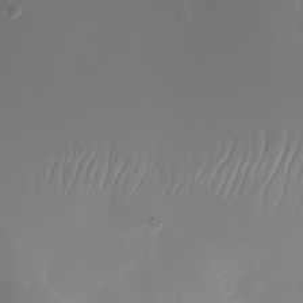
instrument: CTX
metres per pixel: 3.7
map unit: Nhu
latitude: -24.2928
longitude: -71.7261
